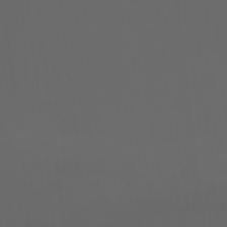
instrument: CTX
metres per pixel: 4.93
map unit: Ht
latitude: -3.8422
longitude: -60.4979
